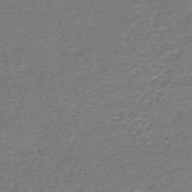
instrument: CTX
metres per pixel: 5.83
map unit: lHb
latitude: -43.7477
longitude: 55.6533
